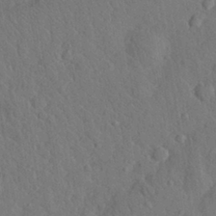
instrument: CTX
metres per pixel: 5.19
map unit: eHh
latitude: 29.3293
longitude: -76.2900
